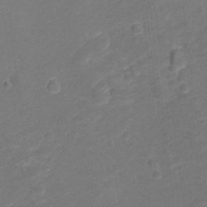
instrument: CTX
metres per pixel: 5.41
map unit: Hto
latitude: -0.4440
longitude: -34.6112
